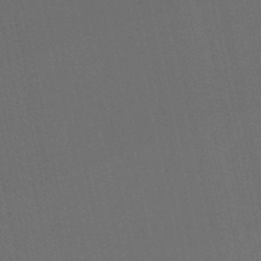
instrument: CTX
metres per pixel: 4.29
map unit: eHb
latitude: -50.9542
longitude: 70.6330
